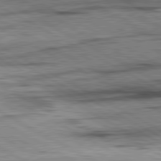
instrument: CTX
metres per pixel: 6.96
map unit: lApd
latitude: 80.8569
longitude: -157.1403
